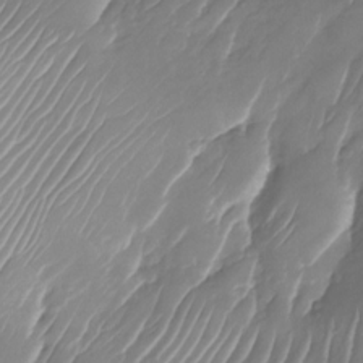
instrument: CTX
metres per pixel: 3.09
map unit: Nhu
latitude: -23.8989
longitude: -71.6127
